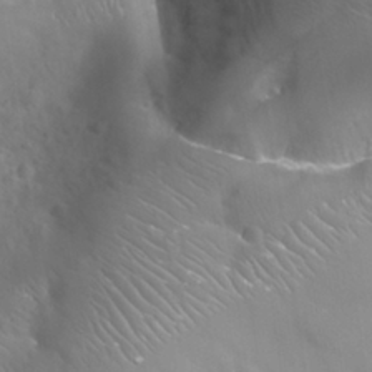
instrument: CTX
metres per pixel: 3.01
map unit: Nhu
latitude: 27.3293
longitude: -56.1766
